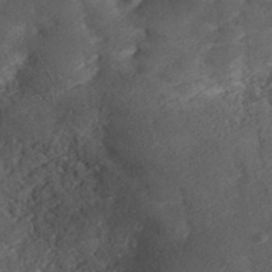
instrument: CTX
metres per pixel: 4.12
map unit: ANa
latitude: 37.3104
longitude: 17.9556
